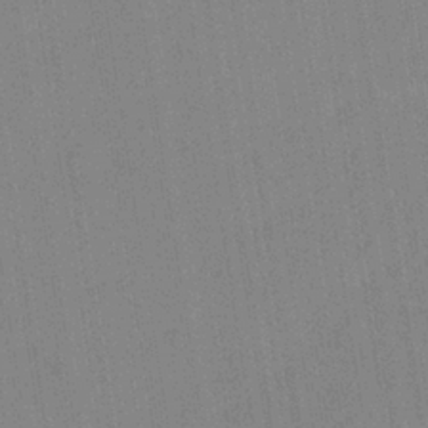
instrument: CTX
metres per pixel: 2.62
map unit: eHb
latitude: -35.6722
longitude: 73.9367
